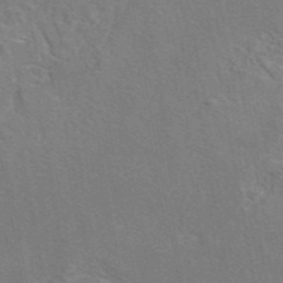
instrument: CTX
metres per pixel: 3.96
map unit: eAb
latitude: 45.1025
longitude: 110.1227
